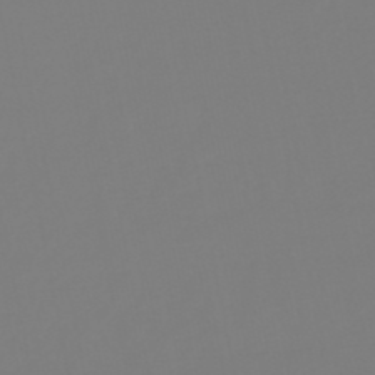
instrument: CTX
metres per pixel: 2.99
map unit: eHb
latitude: -49.6911
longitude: 84.9730
